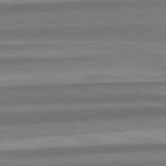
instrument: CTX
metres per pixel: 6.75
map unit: lApd
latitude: 82.6112
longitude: 179.1431
